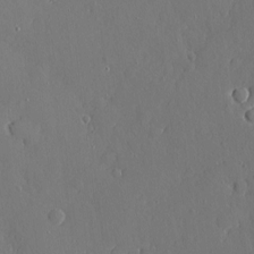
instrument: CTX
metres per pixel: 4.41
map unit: eHh
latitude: 4.7435
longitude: -75.1025
